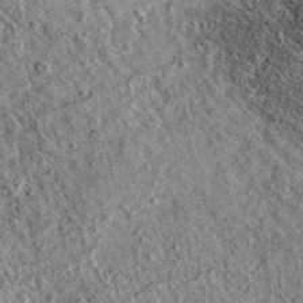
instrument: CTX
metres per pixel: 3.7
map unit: eAb
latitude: 36.7246
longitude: 109.5210
